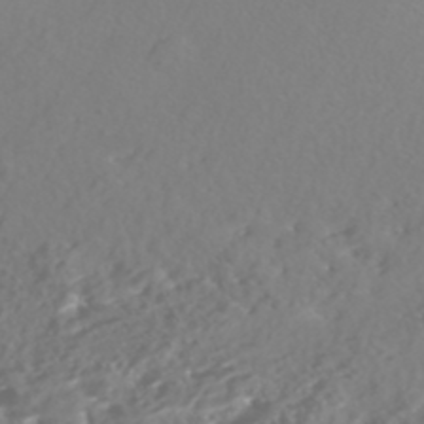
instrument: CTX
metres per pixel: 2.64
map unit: Nhe
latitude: -47.7477
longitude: -172.9324
